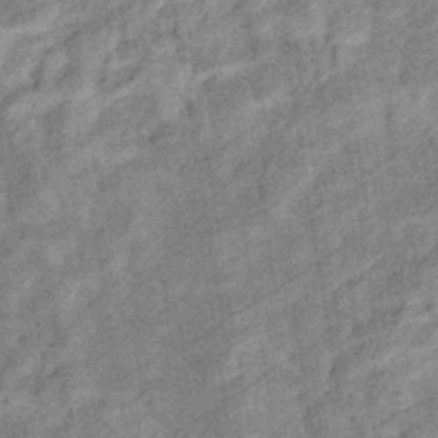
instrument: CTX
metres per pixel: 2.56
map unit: eHb
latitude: -38.1228
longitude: 77.4832
